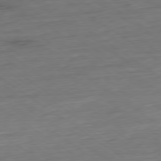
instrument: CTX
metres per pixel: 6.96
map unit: Hpe
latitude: -79.5210
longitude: 12.6141
